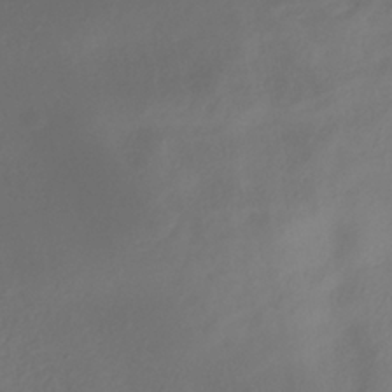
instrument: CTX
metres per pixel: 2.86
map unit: ANa
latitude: -37.9556
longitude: 98.1039
